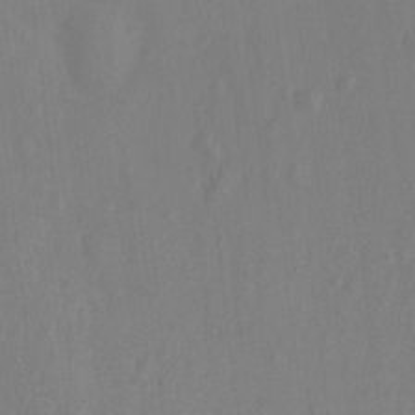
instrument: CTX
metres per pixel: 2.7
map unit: Hto
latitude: -11.9745
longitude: -39.1592
